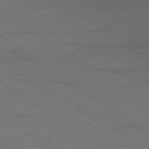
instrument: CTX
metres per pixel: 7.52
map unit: Ap
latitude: -79.9745
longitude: -53.0648
